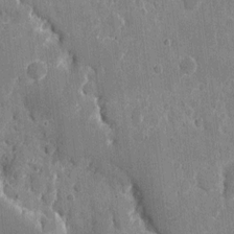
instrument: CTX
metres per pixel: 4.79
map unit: eHh
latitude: 8.2523
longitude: -67.9339
